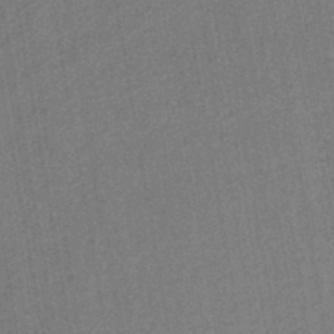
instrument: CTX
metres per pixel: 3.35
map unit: lHb
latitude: -41.3887
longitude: 62.8219
